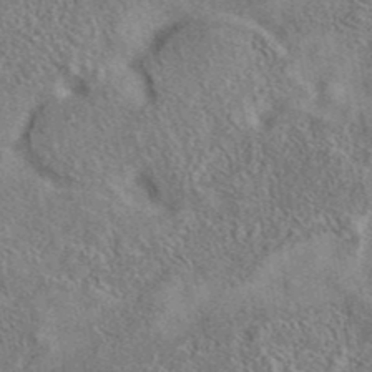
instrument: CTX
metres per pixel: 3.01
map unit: eAb
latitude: 42.0633
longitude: 110.2928
